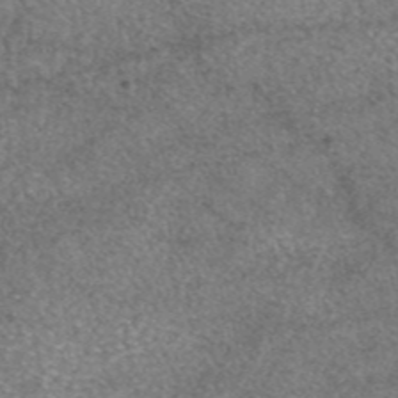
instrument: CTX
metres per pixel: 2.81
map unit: eAb
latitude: 46.3468
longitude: 103.2943
